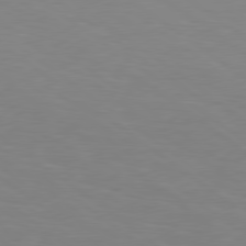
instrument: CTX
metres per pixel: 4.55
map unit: Hpe
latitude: 78.6491
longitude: 174.6329
